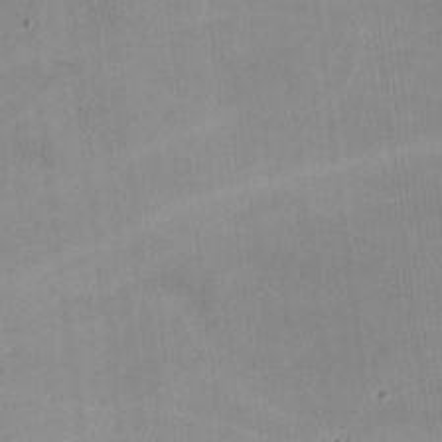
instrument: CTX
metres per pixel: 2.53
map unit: lHvf
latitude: -10.2740
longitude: -101.5182
